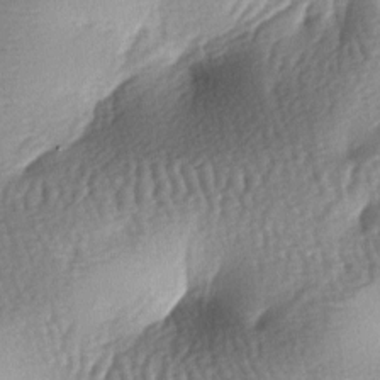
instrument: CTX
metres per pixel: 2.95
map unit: lAa
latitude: -7.1809
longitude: -127.4804
